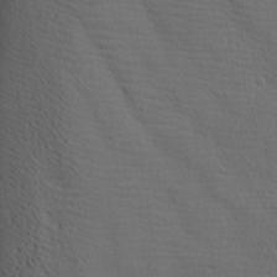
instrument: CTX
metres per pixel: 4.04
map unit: lAa
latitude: -9.0486
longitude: -125.8583
